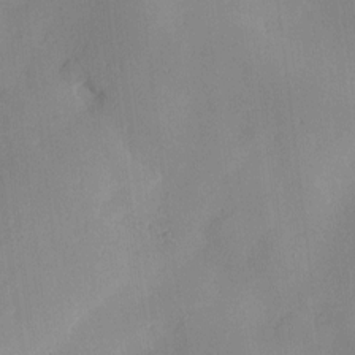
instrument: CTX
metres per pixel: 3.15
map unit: Htu
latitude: -8.6329
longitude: 176.4251
